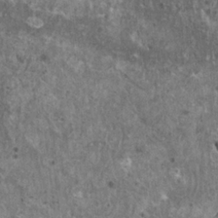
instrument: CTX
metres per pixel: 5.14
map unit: HNhu
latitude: 2.1389
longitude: 4.5573
